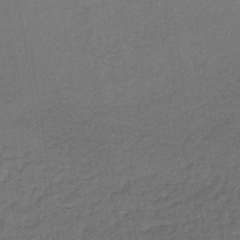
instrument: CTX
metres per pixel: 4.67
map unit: lHb
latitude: -37.7855
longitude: 59.5210
